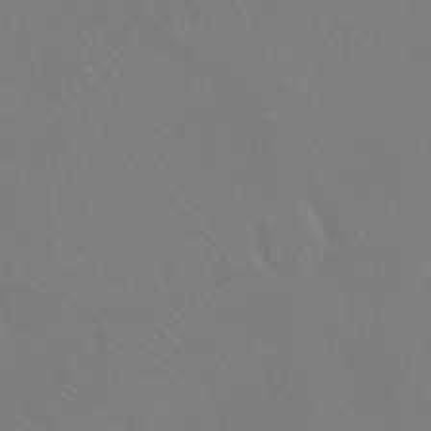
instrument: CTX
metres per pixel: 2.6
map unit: Ht
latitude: -7.0108
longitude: -37.1026
